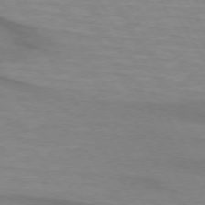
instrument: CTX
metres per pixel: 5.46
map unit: lApd
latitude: 74.0255
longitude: -65.5938
